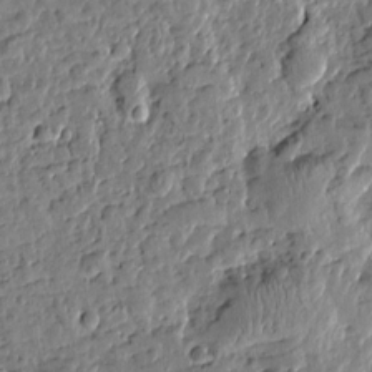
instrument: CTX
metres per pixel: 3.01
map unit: Htu
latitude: 0.6679
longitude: -178.5924
